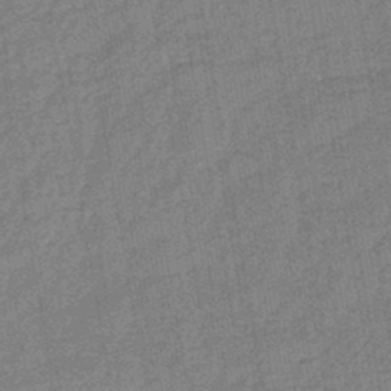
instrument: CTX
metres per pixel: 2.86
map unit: eHb
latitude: -44.3873
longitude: 86.7274
